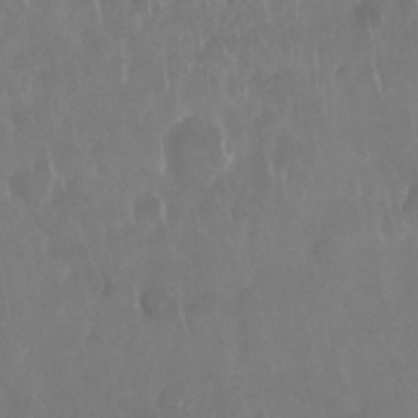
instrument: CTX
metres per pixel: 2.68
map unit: Nhu
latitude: 29.0080
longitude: -63.7450
